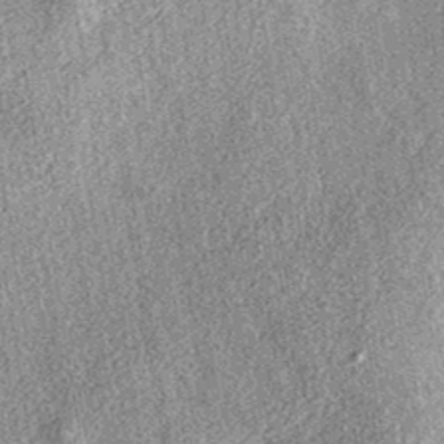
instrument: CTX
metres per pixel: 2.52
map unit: eAb
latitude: 38.7246
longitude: 107.0675
